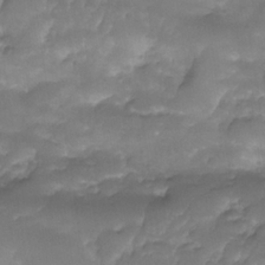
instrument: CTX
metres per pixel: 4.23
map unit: Nhe
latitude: -34.6896
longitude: -146.5357
